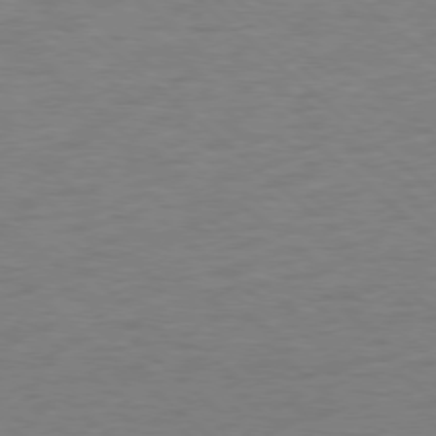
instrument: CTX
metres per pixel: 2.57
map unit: Ap
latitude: -78.6140
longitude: -68.3467
